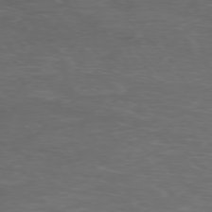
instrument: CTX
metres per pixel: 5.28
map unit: Ap
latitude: -76.3684
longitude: -68.4412
